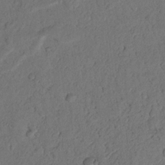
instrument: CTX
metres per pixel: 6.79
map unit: Nhu
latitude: 21.6316
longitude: -75.2537
